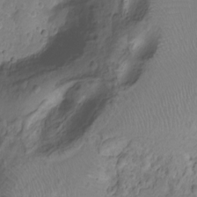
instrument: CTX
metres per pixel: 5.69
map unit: Nhu
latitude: -15.1620
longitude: -26.7813
